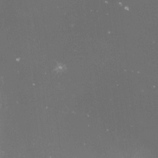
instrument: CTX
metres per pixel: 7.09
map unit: lHvf
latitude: -14.9920
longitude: -99.9717
